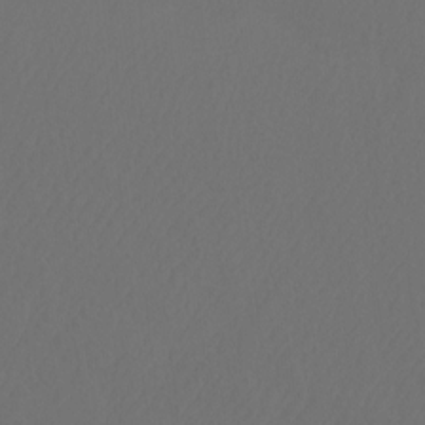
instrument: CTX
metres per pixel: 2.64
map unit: Htu
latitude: -11.8233
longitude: -70.9702
